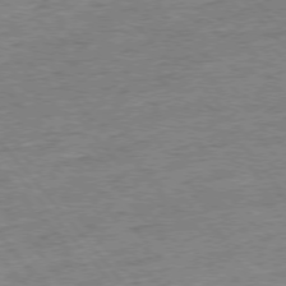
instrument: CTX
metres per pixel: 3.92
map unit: Ap
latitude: -77.1242
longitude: -96.5546
